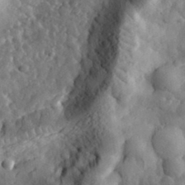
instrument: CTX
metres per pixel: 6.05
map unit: eHh
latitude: 34.5923
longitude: -80.6113
